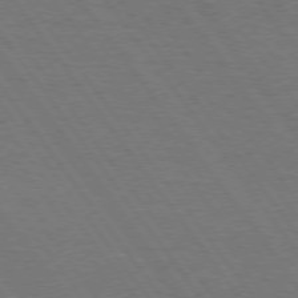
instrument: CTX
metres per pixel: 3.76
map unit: Hpe
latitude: 74.8569
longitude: -137.4427
